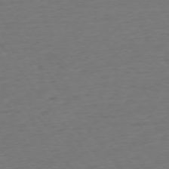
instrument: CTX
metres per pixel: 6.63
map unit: Ap
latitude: -75.2187
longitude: -89.4049
